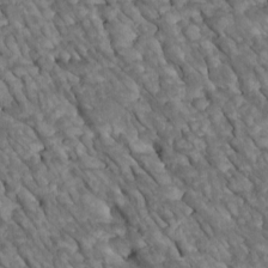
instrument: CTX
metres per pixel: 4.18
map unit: Htu
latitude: 1.5371
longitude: 144.1984
